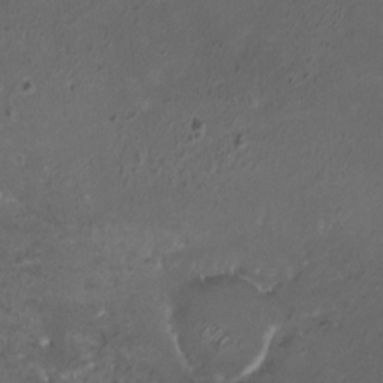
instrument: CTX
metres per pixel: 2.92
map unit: HNhu
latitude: 5.2348
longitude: 1.3888
